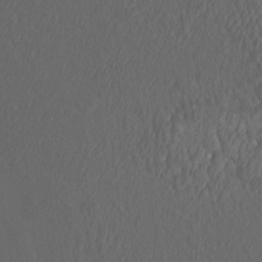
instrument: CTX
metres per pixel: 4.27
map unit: Htu
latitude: -11.3321
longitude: -73.2348
